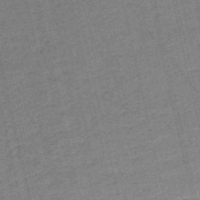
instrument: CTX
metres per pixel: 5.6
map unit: HNb
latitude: -54.2551
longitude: -47.1404
